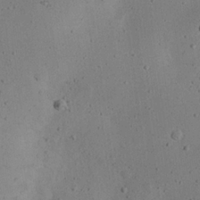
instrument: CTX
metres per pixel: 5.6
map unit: eHh
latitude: 24.1955
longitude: -70.5546
